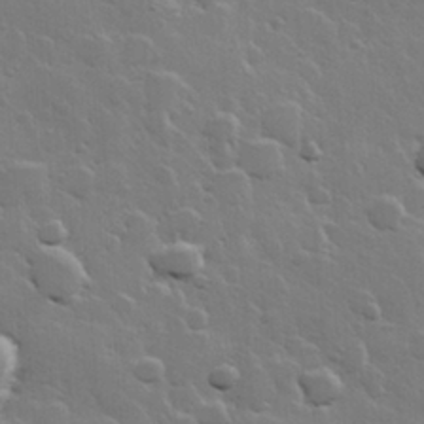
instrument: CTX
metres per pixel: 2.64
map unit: Hve
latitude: 23.3104
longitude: 149.5399
